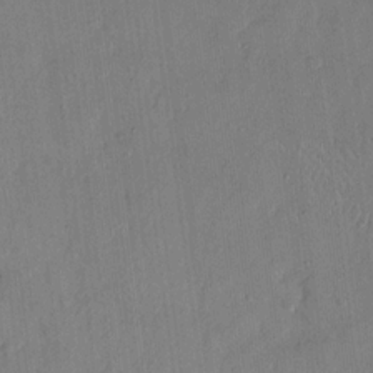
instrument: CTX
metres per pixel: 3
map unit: eHh
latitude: 14.3090
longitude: -69.2159
